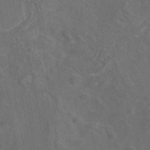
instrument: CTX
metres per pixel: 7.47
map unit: eAb
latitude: 46.4790
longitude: 108.2928
